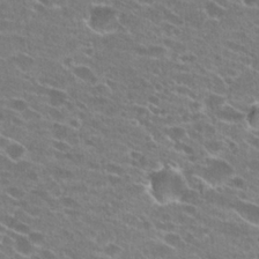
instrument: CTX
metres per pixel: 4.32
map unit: Hto
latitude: 24.7246
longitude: -43.1970
